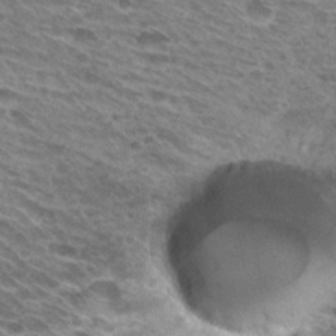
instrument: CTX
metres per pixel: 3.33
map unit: Hto
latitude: 30.0255
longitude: -42.8947
